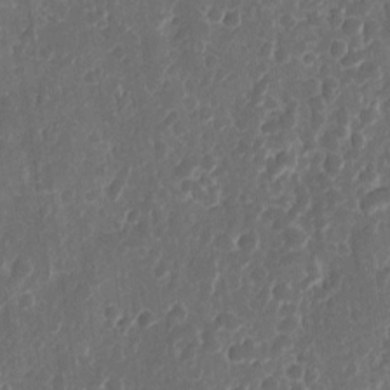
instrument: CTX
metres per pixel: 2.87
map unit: eHh
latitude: 11.3671
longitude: -72.4034
